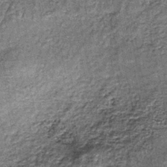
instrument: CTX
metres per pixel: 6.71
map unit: lHb
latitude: -38.8030
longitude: 65.1242
